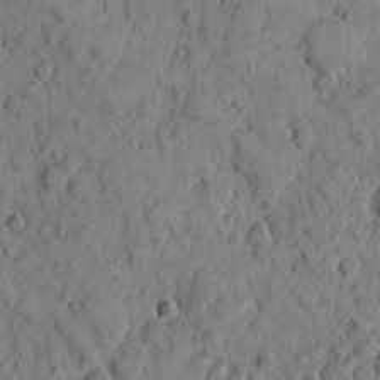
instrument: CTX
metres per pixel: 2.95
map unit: eHh
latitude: 7.7072
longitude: -63.6694
